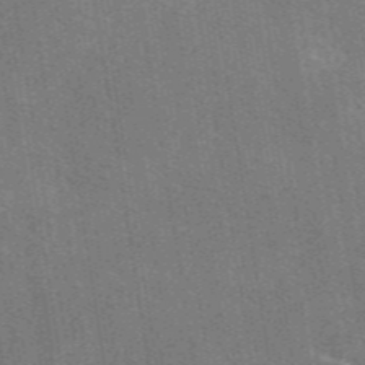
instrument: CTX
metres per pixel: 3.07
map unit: eAb
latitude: 47.0270
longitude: 114.6896
